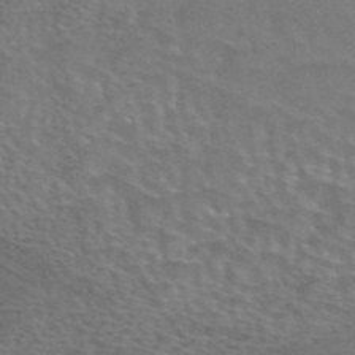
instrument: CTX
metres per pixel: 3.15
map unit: eAb
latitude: 44.4223
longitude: 107.6155
